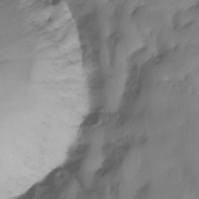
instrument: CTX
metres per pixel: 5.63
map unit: Nhe
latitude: -36.4440
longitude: -178.9325
